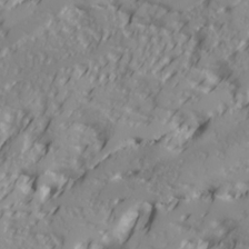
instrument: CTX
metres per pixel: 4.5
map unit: Ave
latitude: 18.0822
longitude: -129.2915
